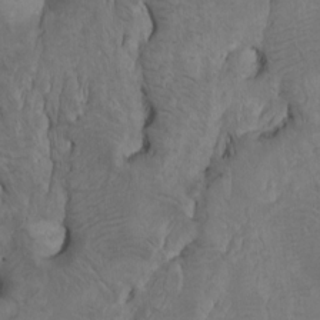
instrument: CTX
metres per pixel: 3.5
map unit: Htu
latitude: -8.4440
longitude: -64.6113
